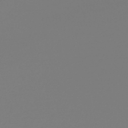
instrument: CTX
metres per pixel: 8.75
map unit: lHb
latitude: -45.8233
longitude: 75.7667
